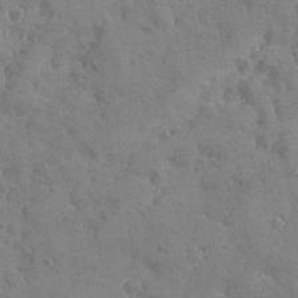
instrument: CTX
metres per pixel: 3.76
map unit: Ave
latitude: -8.0850
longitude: -119.2726
